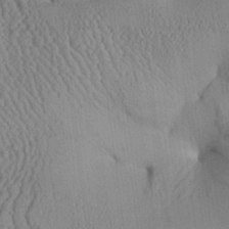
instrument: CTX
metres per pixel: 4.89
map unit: Aa
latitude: 25.3481
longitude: -134.3278
